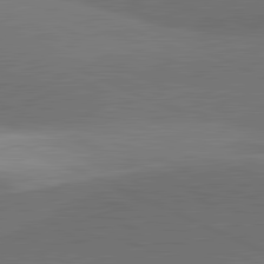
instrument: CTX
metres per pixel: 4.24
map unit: lApd
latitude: 81.8394
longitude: 139.4833
